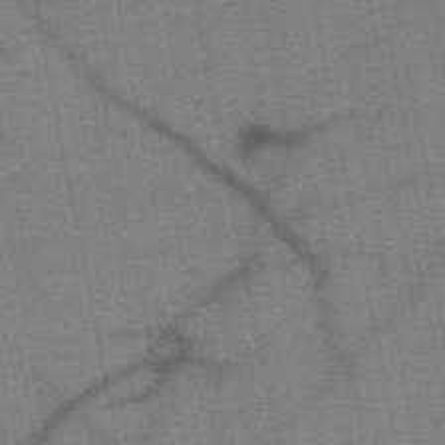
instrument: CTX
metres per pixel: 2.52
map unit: HNb
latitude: -48.7275
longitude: -42.1011
